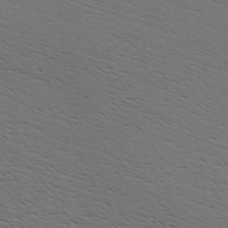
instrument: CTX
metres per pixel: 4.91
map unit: Hve
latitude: 3.4426
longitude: -125.2537
